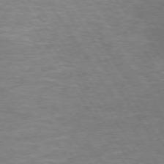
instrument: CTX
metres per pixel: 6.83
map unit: Hpe
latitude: 72.8191
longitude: -125.0269
